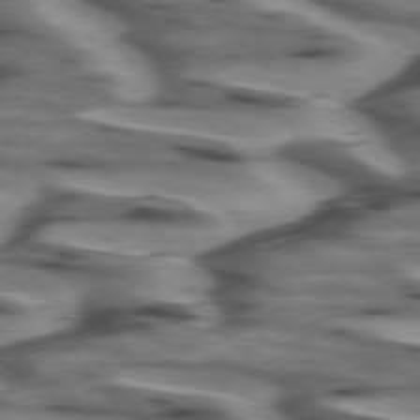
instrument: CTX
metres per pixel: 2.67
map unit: lApd
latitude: 74.6491
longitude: -58.4412
